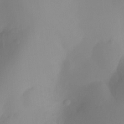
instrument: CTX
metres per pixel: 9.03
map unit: Ht
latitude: -17.1998
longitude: -46.6113
